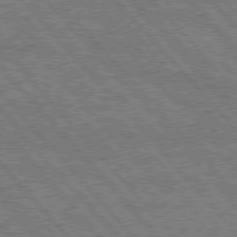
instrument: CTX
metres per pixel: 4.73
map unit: Hpe
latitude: 76.5734
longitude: -150.5734
